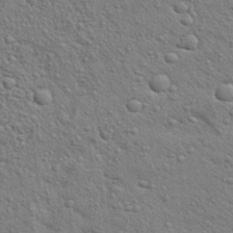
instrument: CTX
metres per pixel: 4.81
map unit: Aa
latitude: 30.3468
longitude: -147.7639
